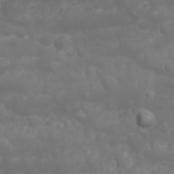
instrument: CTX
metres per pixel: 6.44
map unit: Nhu
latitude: 23.4993
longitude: -61.1025
